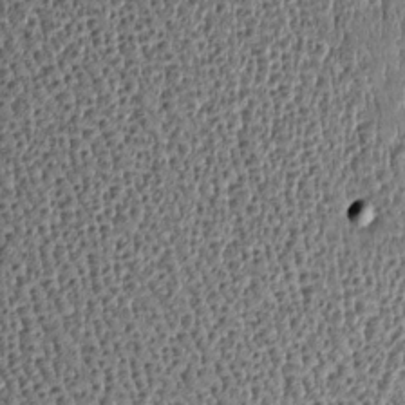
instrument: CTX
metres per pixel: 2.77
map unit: Htu
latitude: -4.6518
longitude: 159.0675
